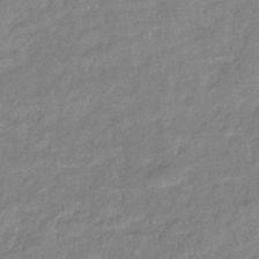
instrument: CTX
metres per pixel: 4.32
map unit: eHb
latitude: -40.0472
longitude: 80.6141
